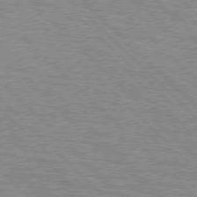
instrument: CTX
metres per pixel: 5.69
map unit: lApd
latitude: 76.9324
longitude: -78.4223
